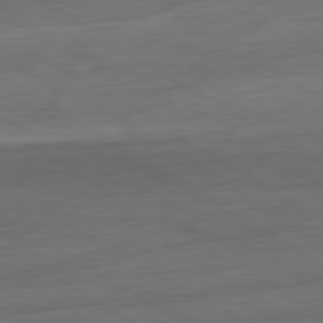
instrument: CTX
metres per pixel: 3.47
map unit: Ap
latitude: -81.2754
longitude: -79.3482
